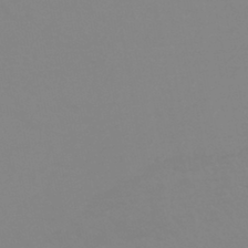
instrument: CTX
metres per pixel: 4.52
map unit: HNhu
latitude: -44.7085
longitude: 90.5385
